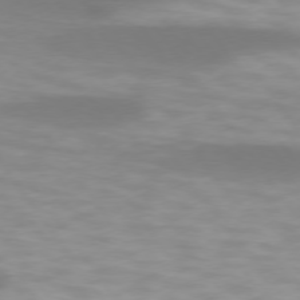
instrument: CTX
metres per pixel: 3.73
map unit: lApd
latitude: 74.6679
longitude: -48.6868
